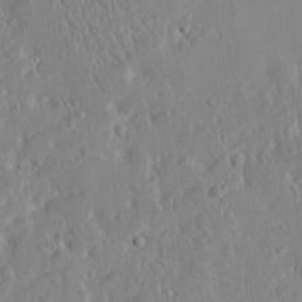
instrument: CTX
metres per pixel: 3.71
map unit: Htu
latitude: -5.1809
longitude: 173.6533
